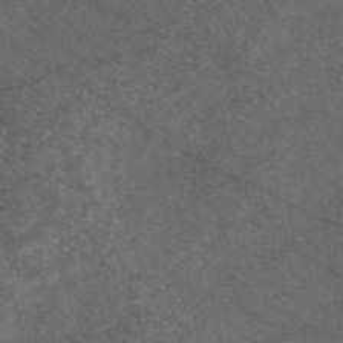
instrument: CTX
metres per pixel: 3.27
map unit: eAb
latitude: 47.4427
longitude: 112.1228
